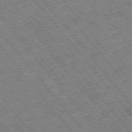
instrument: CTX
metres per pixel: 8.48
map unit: Hpe
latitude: -75.5022
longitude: -20.2145
